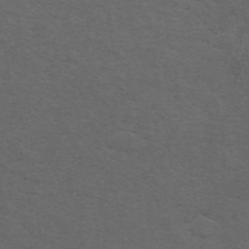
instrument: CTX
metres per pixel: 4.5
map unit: ANa
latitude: 44.4034
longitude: 26.5006
